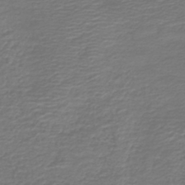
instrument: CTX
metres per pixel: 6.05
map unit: HNb
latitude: -42.7274
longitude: 50.1795
